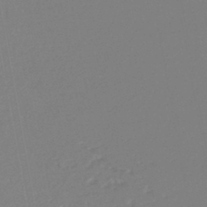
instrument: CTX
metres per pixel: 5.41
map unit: lHb
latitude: -45.0864
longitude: 78.1228
